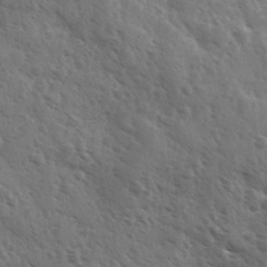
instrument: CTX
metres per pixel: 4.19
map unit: Ave
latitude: 11.0459
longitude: -103.2726
